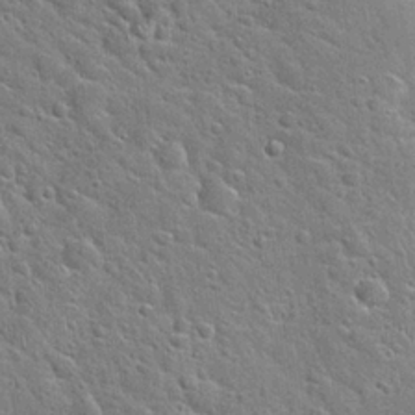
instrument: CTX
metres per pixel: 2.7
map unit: Hto
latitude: 21.8961
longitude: -50.9324
